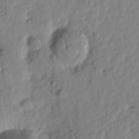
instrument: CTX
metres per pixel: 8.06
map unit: Htu
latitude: 1.2726
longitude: -179.8017
